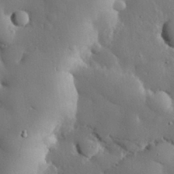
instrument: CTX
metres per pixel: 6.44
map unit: eHh
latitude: 30.2901
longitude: -80.7246
